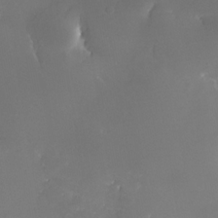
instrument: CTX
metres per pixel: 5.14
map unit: Nhe
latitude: -32.4251
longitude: -116.1767
